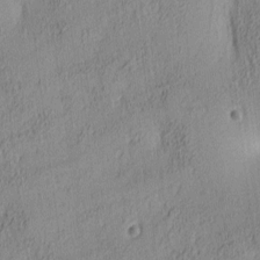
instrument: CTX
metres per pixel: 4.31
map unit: lAa
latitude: 4.6301
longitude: -115.8394
